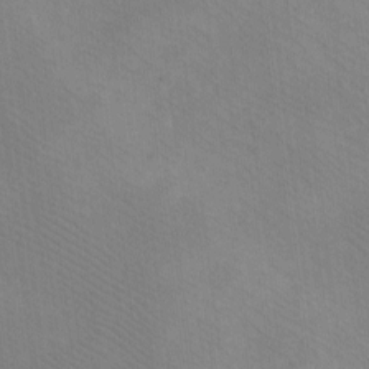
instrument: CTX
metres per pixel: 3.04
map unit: eHh
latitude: -8.4251
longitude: -68.1577
